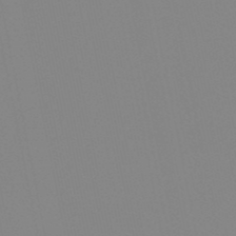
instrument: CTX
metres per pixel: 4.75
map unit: eHb
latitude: -50.8219
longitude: 76.0283
